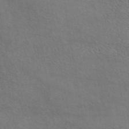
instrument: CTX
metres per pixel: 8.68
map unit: eAb
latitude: 45.1403
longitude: 114.8786
